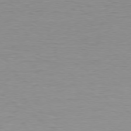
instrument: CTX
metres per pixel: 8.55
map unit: Ap
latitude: -78.1794
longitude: -58.9703
